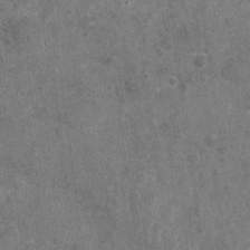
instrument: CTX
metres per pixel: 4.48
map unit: Nhu
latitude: -17.5966
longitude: -56.3467
